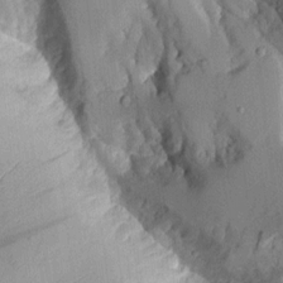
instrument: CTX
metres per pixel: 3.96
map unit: Aa
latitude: 9.6505
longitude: -127.5560
